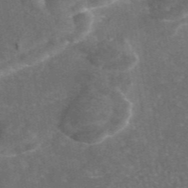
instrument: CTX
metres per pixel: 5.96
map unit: eAb
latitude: 45.4804
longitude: 116.0849
